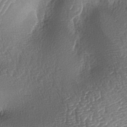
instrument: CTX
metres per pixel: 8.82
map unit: lAa
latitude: -4.7463
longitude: -128.4979
